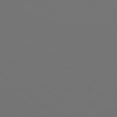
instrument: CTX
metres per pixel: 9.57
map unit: Hpe
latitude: 78.5735
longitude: -173.7071
